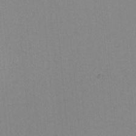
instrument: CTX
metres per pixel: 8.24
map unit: lHvf
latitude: -11.2187
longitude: -103.4426
